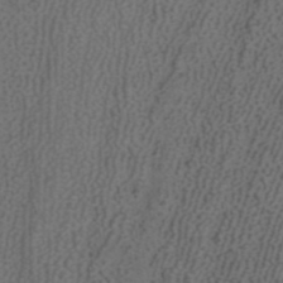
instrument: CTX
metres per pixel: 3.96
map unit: ANa
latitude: 41.5749
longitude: 27.6721
